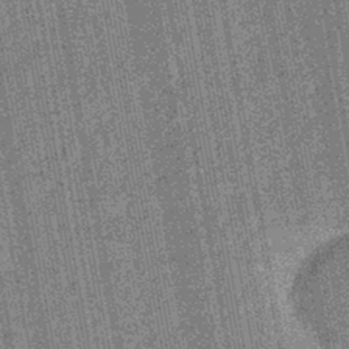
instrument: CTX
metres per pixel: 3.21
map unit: eHb
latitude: -43.8989
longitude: 86.2551
